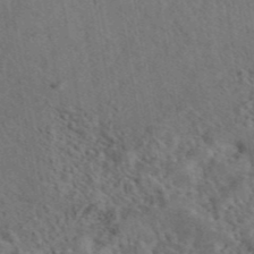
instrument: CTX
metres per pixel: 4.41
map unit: eAb
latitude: 43.3293
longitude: 109.5399
